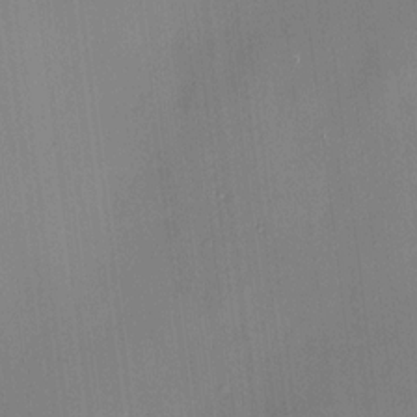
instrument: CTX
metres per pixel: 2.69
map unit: HNhu
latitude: 11.3671
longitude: 9.2754
